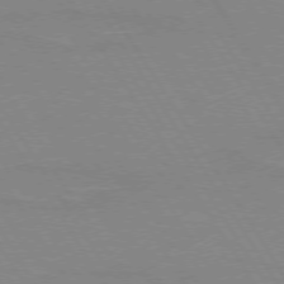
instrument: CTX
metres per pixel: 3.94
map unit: lApd
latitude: 73.5183
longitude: -56.2522
